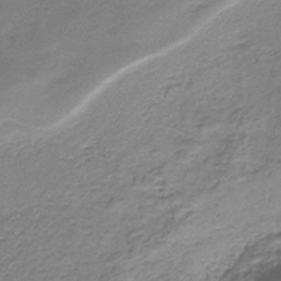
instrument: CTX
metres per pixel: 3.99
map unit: eAb
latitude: -37.9178
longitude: 52.4062
